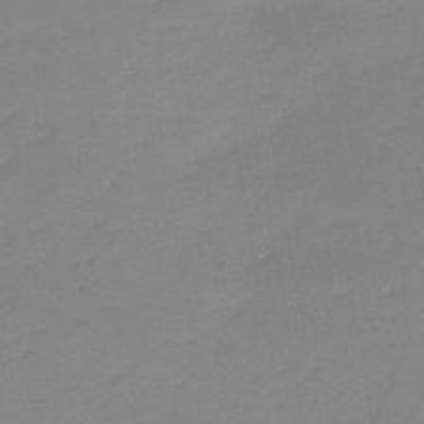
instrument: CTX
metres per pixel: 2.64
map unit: HNb
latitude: -48.5574
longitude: -39.6694
